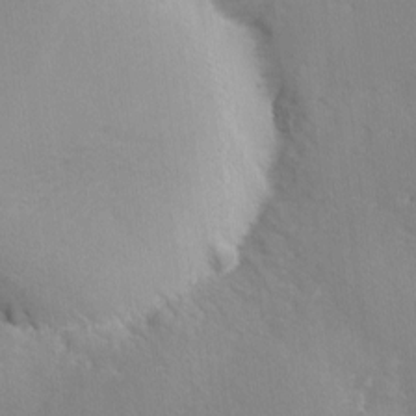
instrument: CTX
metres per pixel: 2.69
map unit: Ave
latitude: -8.8030
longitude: -117.5560
